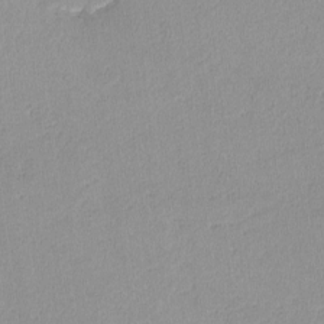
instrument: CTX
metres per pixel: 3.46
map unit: lHvf
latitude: -14.3118
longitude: -102.4034
